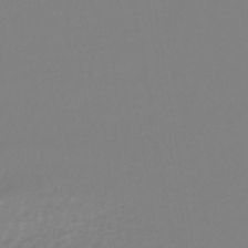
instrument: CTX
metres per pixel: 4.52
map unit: lHb
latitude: -44.0472
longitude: 65.5021
